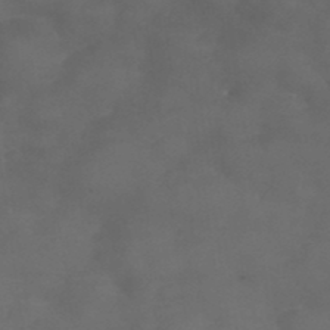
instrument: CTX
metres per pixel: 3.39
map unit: Nhu
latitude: 28.4034
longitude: -56.5734
